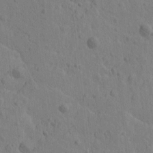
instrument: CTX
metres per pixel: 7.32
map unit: Htu
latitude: -2.1227
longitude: -175.6883
